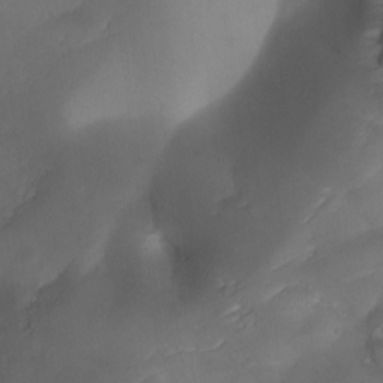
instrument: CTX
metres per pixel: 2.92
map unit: Ave
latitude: -10.3684
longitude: -122.1578
